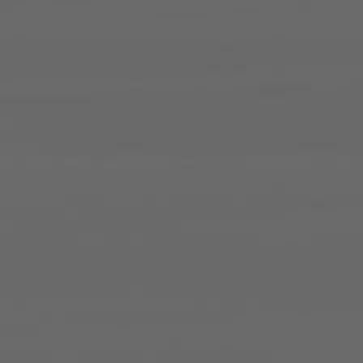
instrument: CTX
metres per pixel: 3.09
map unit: lApd
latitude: 82.2333
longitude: -170.4034
